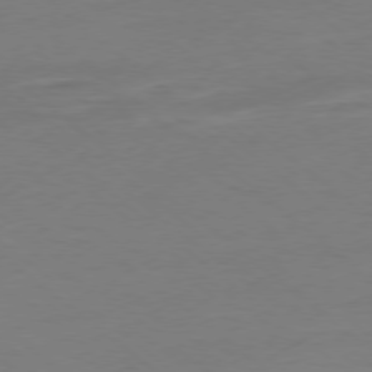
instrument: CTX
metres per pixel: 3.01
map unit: Ap
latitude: -78.8030
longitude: -56.6112
